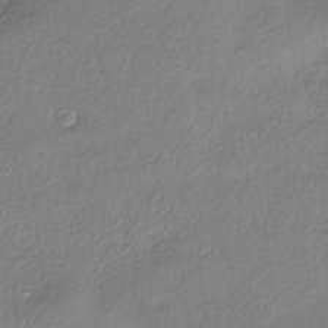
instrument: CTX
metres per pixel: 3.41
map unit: eHh
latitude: -42.0472
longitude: 122.0661
